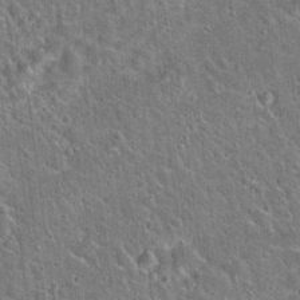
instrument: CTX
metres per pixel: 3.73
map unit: Hto
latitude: 22.2333
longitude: -51.1781
